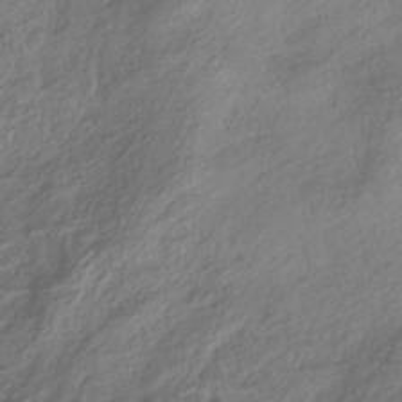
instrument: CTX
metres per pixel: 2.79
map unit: HNhu
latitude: -41.9178
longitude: 102.4062
